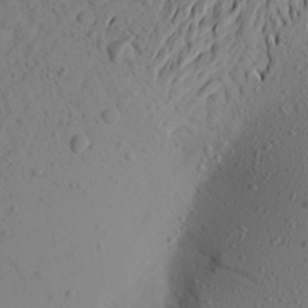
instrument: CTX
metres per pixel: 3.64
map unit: Aa
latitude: 23.0836
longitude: -146.9892
